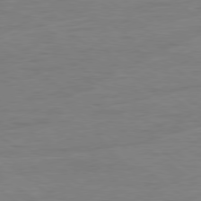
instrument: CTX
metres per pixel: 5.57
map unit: Ap
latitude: -80.2740
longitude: -81.1403
